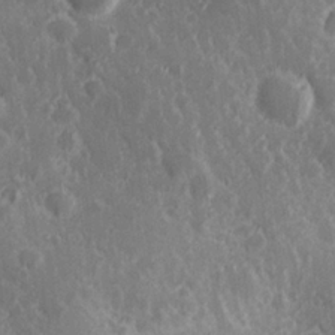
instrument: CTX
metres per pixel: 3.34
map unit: Hve
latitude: 25.0080
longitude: 146.3873
